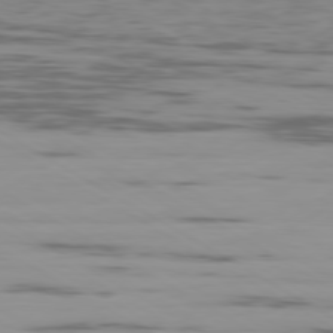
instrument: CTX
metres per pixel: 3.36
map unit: Ap
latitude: -79.8611
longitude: -103.7827
